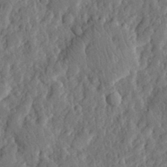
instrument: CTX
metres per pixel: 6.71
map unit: eHh
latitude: 30.3279
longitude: -78.1011
